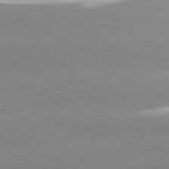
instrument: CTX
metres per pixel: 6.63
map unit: lApd
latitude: 81.4426
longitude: -151.7260
